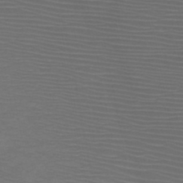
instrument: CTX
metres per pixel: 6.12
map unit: HNb
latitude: -48.4062
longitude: -44.4979
